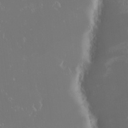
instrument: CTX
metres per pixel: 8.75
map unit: eHh
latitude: -2.4817
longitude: 20.4251
